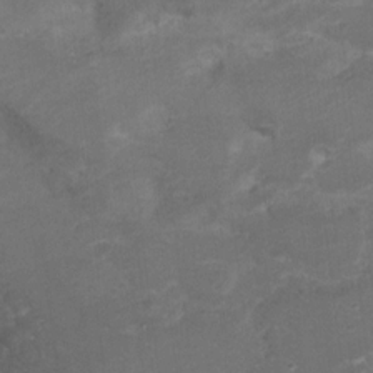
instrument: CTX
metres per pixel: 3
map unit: Hto
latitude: 6.4790
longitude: -35.0458
